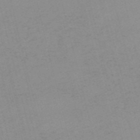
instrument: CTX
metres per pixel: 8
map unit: HNb
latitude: -56.6140
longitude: -43.3104
